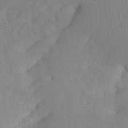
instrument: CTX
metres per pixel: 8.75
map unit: Aa
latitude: 33.2159
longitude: -142.4223
